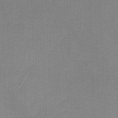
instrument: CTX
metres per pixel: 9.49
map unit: lHb
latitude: -45.2187
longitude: 63.9178
